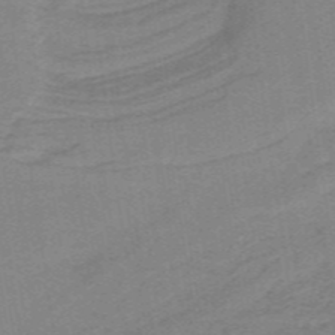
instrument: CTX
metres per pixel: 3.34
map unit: lHb
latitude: -40.6518
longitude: 54.3306
